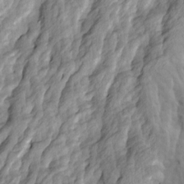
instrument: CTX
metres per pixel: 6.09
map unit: Ave
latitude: 14.7058
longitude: -135.9906
